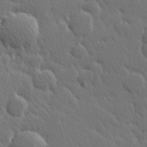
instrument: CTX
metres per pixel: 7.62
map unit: Hve
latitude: 25.9717
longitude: 145.3699
